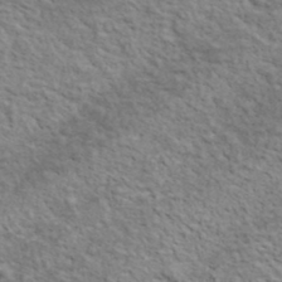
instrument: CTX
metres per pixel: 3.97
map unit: lHvf
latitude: 38.2900
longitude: -88.6491
